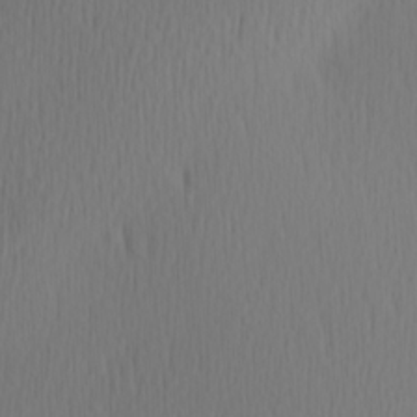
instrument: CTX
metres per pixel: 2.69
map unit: Hve
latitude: 13.1403
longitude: -91.2159
